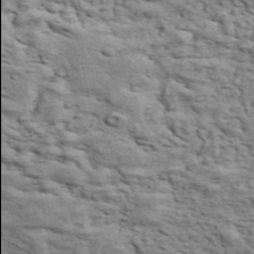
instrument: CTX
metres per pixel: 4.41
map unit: ANa
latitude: 49.1592
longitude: -81.9906
